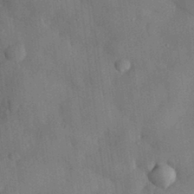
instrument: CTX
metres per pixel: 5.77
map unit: eHh
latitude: 30.5546
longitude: -77.1214
